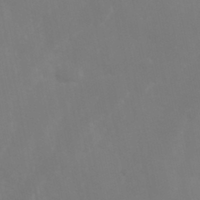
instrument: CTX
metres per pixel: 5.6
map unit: Hve
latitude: 33.2537
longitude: 150.5763
